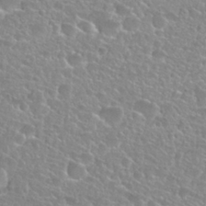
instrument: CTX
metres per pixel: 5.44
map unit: Nhu
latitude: 27.7072
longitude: -51.6505
